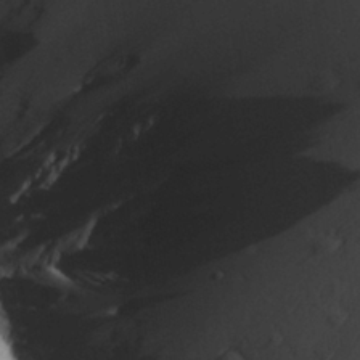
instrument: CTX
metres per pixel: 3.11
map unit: Aa
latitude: 28.9325
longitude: -138.3278
